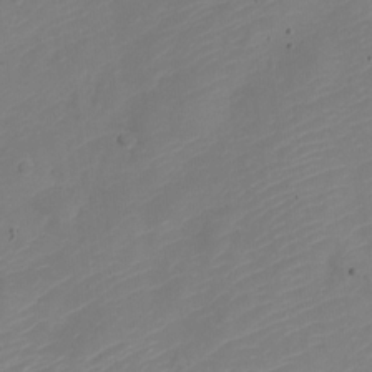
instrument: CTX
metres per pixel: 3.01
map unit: Nve
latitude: -21.4265
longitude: 106.3496
